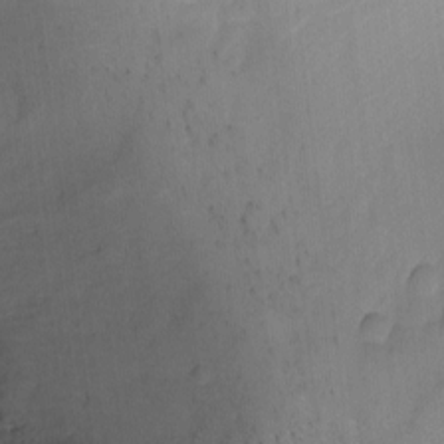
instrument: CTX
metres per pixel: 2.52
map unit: Ht
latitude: -5.9556
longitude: -36.2523
